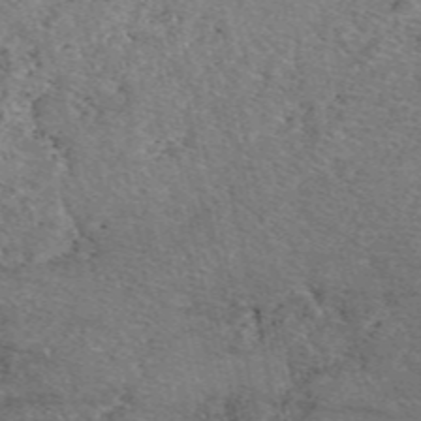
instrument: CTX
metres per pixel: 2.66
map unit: eAb
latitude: 49.2537
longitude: 112.6141
